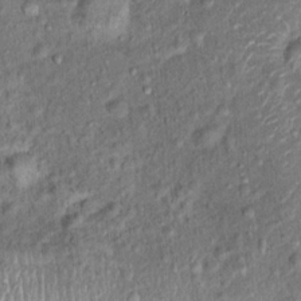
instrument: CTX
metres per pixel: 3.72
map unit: Ht
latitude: 15.5749
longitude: -41.0269
